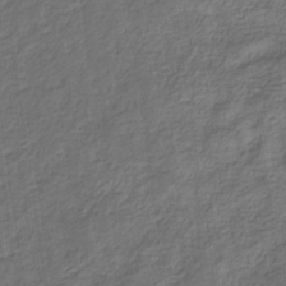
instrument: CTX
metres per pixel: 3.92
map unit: eHb
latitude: -32.1039
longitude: 72.9919
